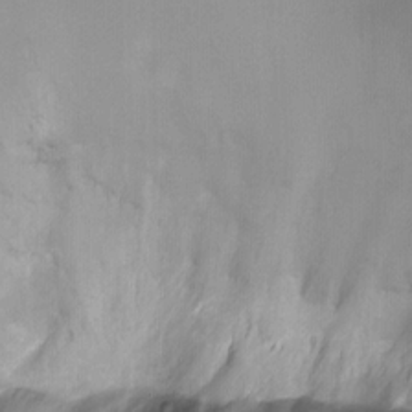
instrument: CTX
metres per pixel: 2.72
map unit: Ht
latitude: -9.0297
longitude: -39.1403
